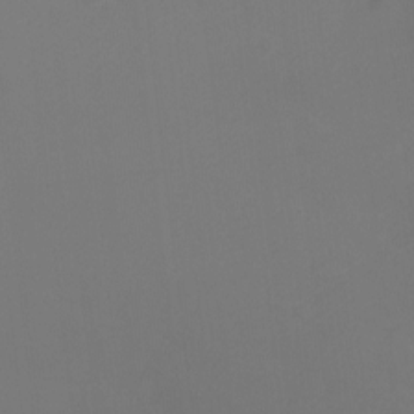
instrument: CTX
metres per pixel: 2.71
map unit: Ht
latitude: -2.2928
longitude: -19.0269
